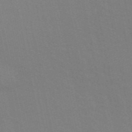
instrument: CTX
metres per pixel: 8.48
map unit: ANa
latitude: 48.8947
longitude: -73.5938
